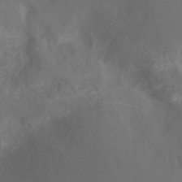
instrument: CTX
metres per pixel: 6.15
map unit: Ht
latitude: -9.2376
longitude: -46.0633
